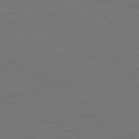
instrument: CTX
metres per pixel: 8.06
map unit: Ap
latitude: -79.9367
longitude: -66.0444
